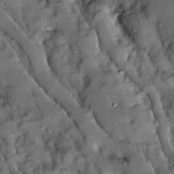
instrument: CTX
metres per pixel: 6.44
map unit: Ave
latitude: 8.9325
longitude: -103.0269
